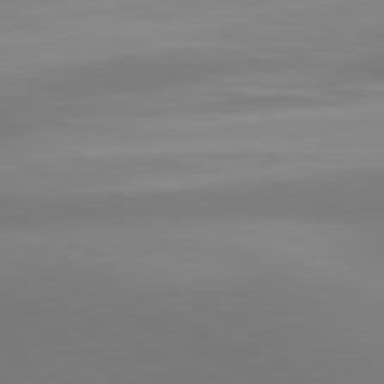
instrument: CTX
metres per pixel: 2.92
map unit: lApd
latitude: 80.8758
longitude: 132.1606
